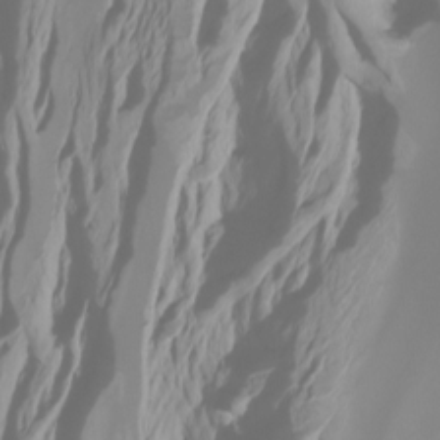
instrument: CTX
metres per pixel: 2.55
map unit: Htu
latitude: -6.4629
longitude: -69.6316
